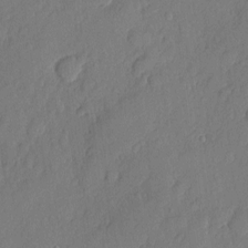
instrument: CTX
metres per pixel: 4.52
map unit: eHh
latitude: 5.5938
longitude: -74.9703
